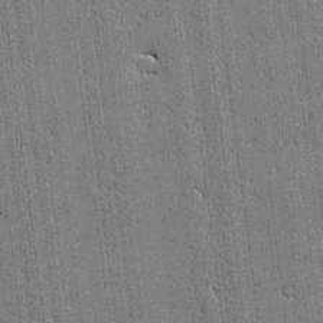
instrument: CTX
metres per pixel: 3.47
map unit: lAvf
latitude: -1.0865
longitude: -106.3467
